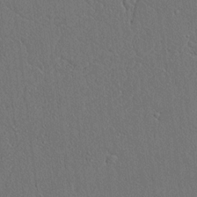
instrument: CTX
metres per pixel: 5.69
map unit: lAvf
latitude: 7.7261
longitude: 167.6911
